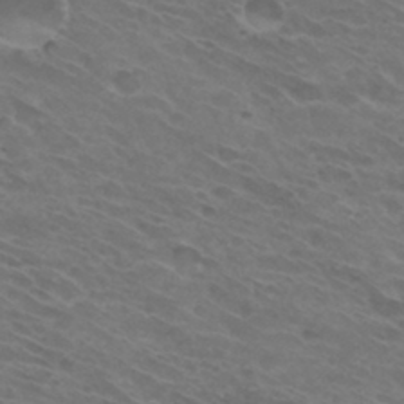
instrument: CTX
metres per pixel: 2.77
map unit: Hto
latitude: 32.3845
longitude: -43.9528
